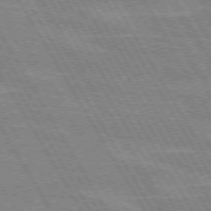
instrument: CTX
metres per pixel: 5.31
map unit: lApd
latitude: 72.1011
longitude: -55.9339
